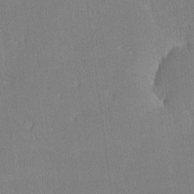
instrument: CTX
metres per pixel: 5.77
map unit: lHvf
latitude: -11.9178
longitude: -100.0633
